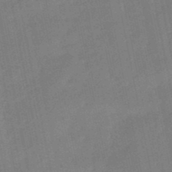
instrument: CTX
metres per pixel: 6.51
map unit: lHb
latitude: -49.9367
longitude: 80.3307
